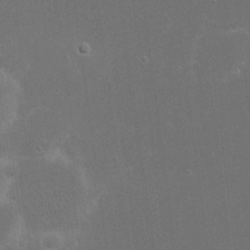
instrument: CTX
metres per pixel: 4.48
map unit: eHh
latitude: 20.8191
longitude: -68.4979
